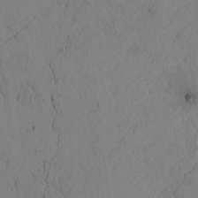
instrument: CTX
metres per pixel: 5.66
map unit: Htu
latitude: -3.2942
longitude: 168.7841
